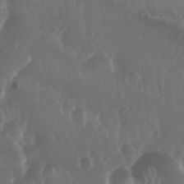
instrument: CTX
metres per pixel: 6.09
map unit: Nhu
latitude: 29.3481
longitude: -56.6490
